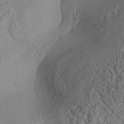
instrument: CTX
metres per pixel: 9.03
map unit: Aa
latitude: 31.2159
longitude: -138.2711
